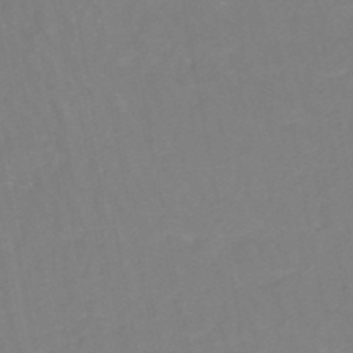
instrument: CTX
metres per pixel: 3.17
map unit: HNb
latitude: -50.6707
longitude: -53.3860
